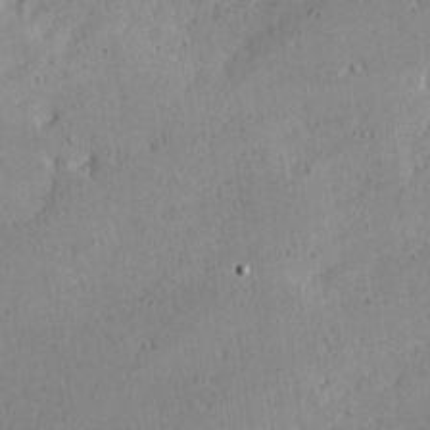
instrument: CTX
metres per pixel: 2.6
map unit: Hve
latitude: 25.5182
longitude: -94.3467
